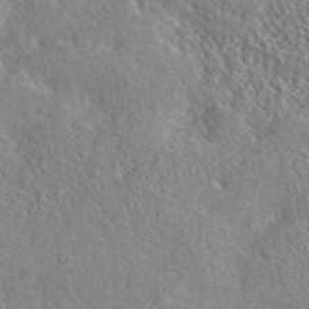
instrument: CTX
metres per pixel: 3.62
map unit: ANa
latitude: 41.5560
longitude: -86.5923
